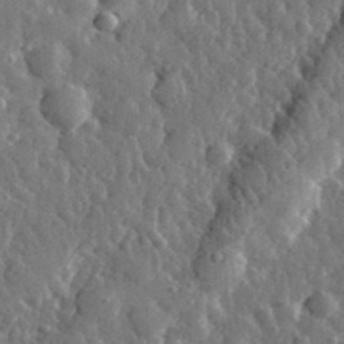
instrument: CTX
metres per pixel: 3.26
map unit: eHh
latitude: 33.5938
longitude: -80.3089
